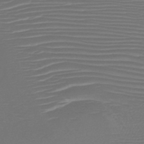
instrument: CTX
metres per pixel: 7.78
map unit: HNb
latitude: -47.2187
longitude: -41.7260
